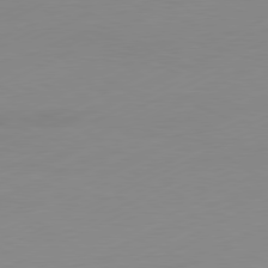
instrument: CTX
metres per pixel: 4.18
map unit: Ap
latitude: -81.2376
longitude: -84.5735
